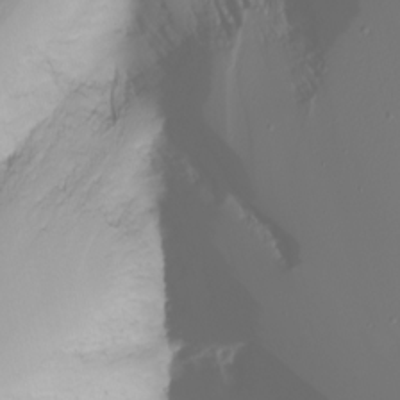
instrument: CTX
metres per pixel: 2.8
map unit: Htu
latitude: -4.1983
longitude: -88.7436
